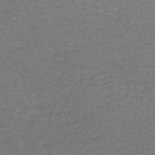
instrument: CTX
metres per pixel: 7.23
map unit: lHb
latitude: -43.2564
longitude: 66.4062
